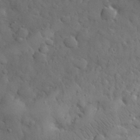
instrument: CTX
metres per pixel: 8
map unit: eHh
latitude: 31.0837
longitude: -68.8758
